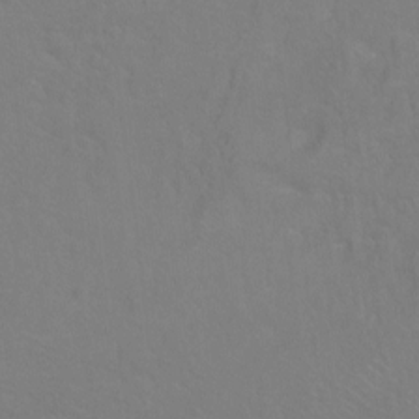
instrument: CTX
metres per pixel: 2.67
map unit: Ht
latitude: -10.2740
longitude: -38.2900
